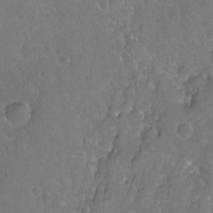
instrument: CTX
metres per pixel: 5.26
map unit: Hto
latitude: -3.2375
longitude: -34.7057
